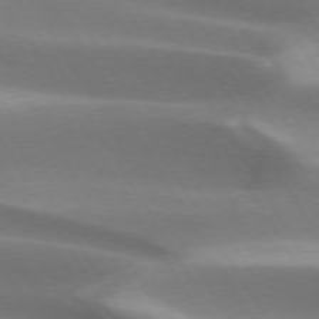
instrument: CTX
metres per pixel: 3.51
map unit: lApd
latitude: 73.3671
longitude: -51.7638
